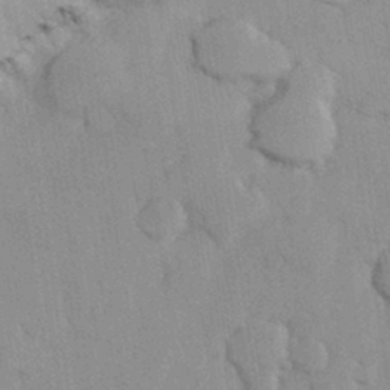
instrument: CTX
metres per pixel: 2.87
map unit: Hve
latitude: 26.4412
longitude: 150.8030
